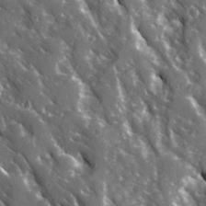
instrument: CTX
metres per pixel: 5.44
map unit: Ave
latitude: 15.8395
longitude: -130.8191
